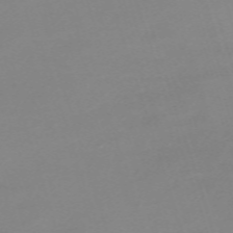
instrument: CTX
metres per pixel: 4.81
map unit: eHh
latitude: -62.5951
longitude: 49.3699
